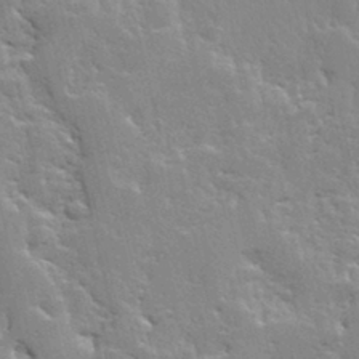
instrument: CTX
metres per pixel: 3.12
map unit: Ave
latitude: 13.0459
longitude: -135.5560
